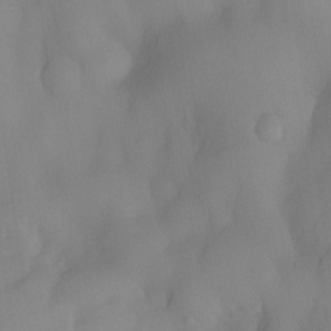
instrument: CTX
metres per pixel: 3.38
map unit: eHh
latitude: -22.6897
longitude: 15.7289
